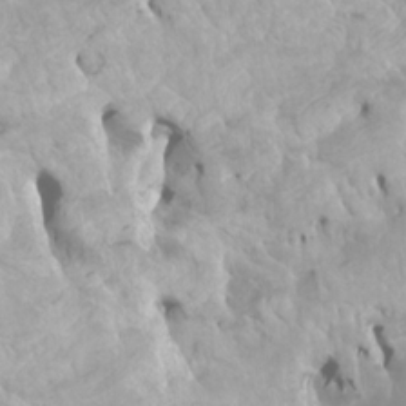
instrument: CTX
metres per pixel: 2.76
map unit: Htu
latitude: -5.8611
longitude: -76.7813
